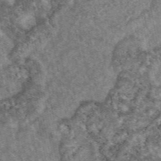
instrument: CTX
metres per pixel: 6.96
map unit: eAb
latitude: 47.6694
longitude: 118.4251
